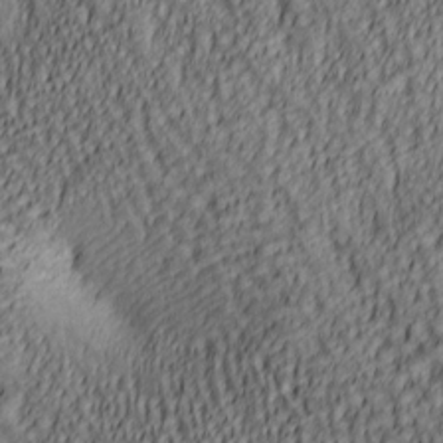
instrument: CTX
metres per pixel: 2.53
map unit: lAa
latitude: 5.8772
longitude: -116.6680
